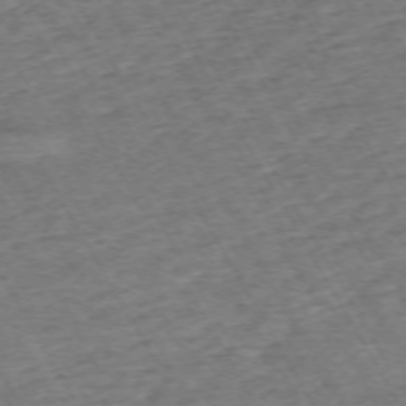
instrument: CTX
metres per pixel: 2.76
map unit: Hpe
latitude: -70.9731
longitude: 17.1054
